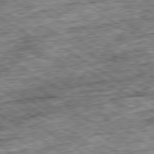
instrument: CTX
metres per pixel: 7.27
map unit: Ap
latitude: -79.7477
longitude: -74.7624
